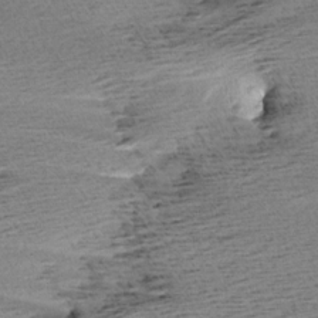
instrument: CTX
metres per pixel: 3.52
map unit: Aa
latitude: 6.8947
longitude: -137.3293
